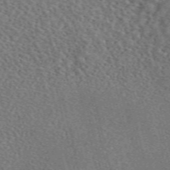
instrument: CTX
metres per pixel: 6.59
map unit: eAb
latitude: 44.9891
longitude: 111.5399
